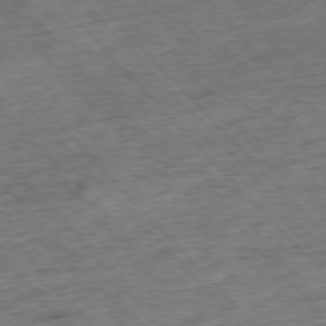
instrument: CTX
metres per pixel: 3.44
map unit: Hpe
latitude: -76.8597
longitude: -16.2523
